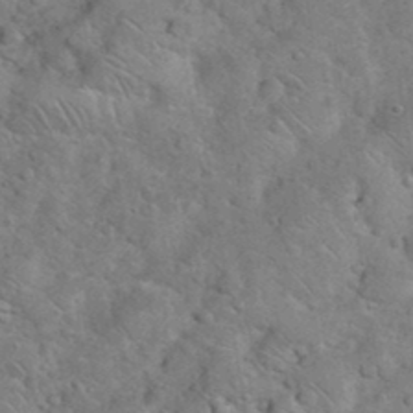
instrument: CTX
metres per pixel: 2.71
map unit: eHh
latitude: 37.0081
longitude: -65.3860
